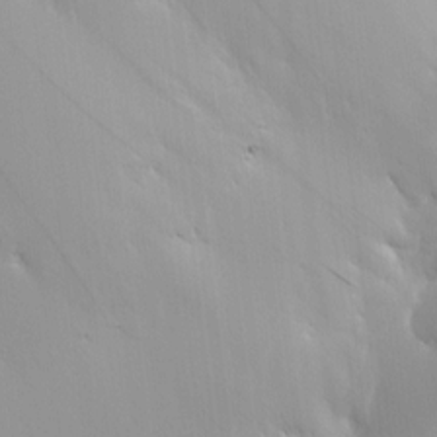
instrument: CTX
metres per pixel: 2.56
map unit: HNhu
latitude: 9.6316
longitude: 15.7478
